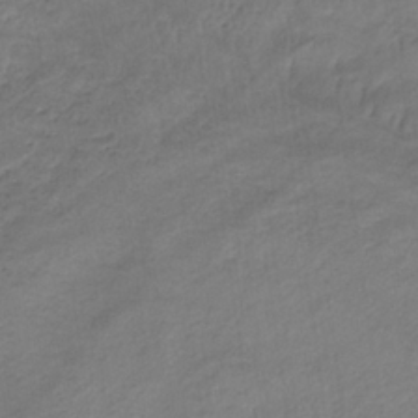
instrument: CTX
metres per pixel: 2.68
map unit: lHb
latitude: -33.2565
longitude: 68.7841
